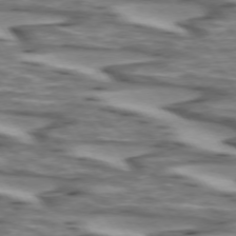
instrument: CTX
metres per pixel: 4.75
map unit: lApd
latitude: 73.2159
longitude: -57.1970
